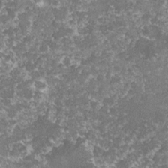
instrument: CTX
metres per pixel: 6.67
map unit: lHvf
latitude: -16.2173
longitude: -99.1781
